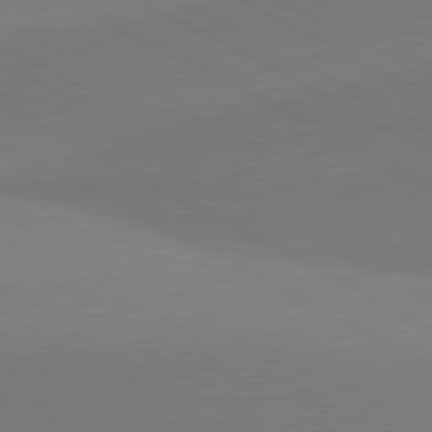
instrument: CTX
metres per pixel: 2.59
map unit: lApd
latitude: 81.4615
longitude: 151.5588
